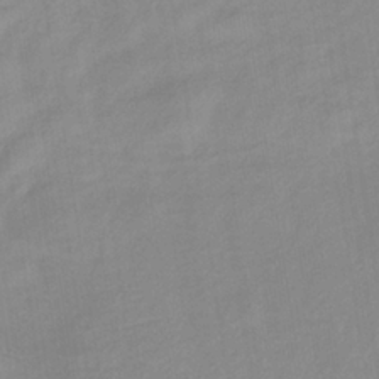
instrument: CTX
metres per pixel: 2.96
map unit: lHb
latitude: -35.2187
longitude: 72.9919
